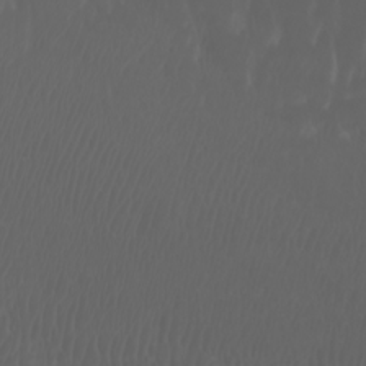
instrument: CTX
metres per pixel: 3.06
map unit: Nhu
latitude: -7.5021
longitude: -85.0648
